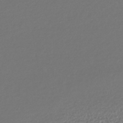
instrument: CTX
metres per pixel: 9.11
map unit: lHb
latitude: -42.3873
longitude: 68.8030
